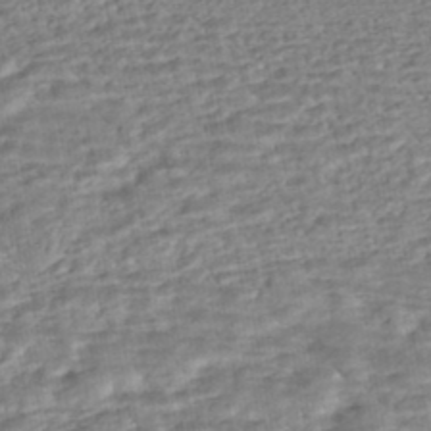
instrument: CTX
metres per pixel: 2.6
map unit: HNhu
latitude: -44.6896
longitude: 101.7666
